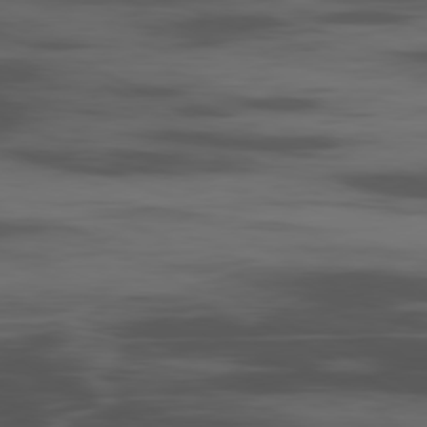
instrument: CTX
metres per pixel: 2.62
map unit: Ap
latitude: -80.3495
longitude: -62.7058
